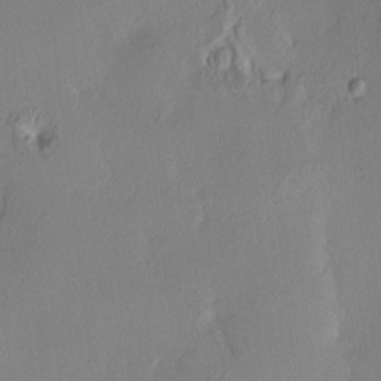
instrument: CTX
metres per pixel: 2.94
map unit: HNhu
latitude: 4.3656
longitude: 7.1242
